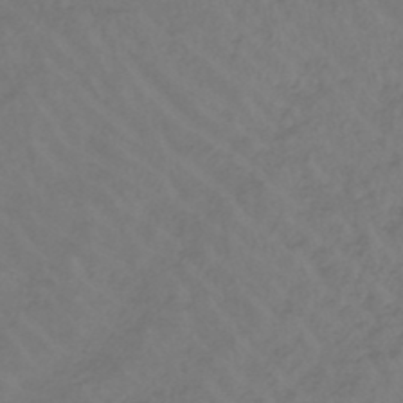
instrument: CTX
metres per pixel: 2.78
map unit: lHb
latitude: -44.9920
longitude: 68.0472
